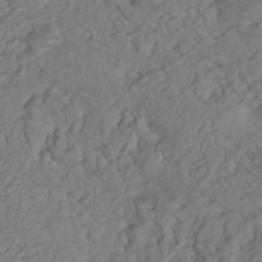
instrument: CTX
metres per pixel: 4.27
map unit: HNhu
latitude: -40.3117
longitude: 108.3873
